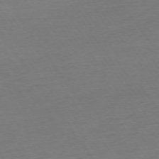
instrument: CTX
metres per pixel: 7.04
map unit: Ap
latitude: -74.1228
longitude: -83.7638
